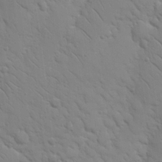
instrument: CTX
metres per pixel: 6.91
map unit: Nhu
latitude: 17.4993
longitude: -78.6113
